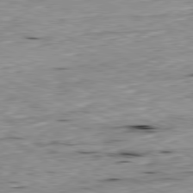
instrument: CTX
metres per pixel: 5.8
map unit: Ap
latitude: -81.9556
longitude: -67.5938
